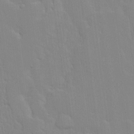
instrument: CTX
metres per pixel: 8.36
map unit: Ave
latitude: 13.0459
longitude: -134.2333
